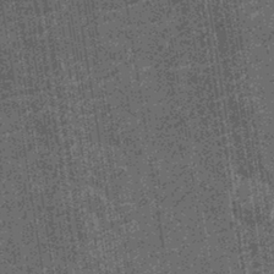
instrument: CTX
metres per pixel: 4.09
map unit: Nhu
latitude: -12.7463
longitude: -22.1200
